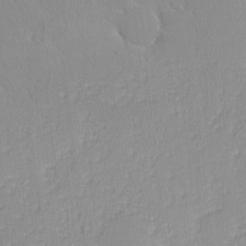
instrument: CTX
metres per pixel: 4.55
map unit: lHvf
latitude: -12.1984
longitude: -99.7827
